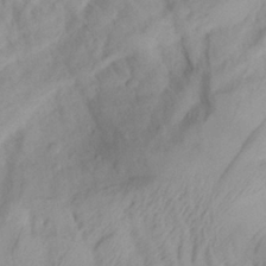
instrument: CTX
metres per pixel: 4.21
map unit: Aa
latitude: 28.2711
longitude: -134.0822
